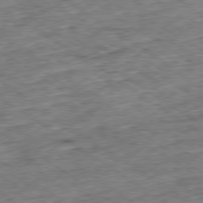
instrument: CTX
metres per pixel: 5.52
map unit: Ap
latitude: -79.6533
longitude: -51.8205
